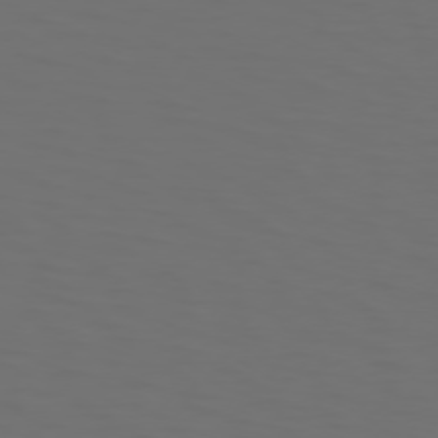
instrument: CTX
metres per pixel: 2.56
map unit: Hpe
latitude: 73.8017
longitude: -125.9717
